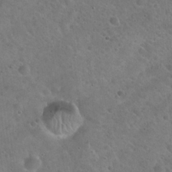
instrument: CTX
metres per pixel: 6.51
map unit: Hto
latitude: 21.8961
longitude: -53.4049
